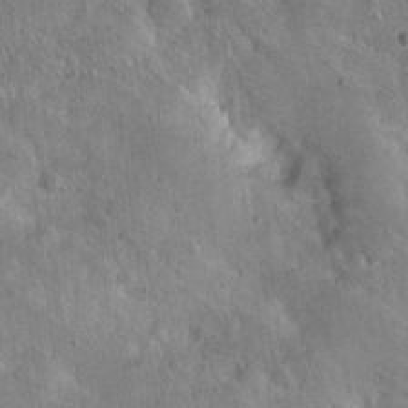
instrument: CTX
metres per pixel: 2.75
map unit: Nhu
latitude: 15.1970
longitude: -29.2159
